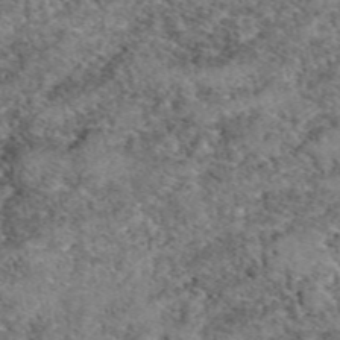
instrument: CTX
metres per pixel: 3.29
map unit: eAb
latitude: 49.4993
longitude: 110.1416
